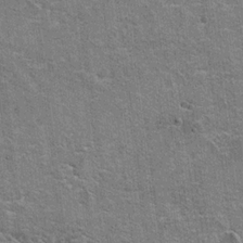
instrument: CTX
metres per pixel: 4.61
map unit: Hto
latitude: 19.7071
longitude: -49.0836
